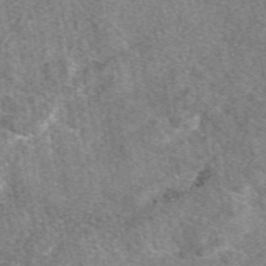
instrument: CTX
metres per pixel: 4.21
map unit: eAb
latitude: 48.6679
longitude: 109.0108
